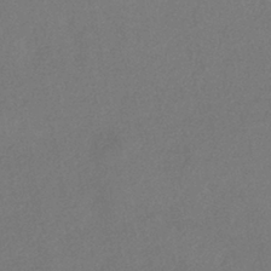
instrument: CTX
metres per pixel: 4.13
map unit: eHh
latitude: -42.2550
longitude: 120.5007
